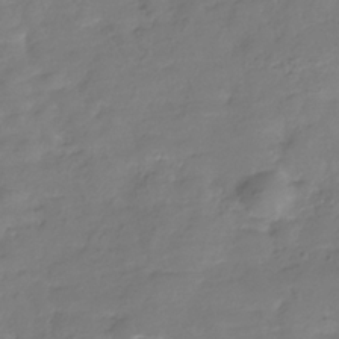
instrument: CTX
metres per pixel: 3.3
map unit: Hve
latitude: -32.9164
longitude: 91.3699
